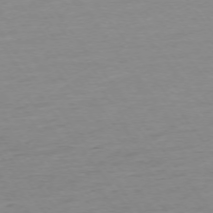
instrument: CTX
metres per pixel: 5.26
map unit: Ap
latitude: -74.7275
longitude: -83.4426
